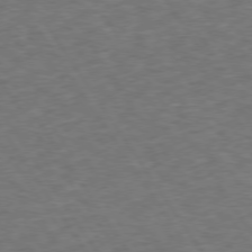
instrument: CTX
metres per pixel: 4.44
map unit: Hpe
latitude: 73.8395
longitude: -124.8002
